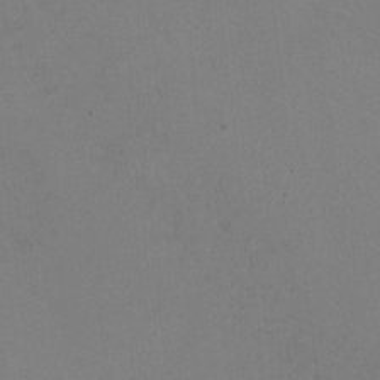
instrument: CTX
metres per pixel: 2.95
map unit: HNhu
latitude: -1.4455
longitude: -2.0444
